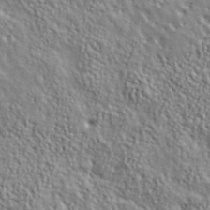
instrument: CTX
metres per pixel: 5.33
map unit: lHvf
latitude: 39.0836
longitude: -90.4790
